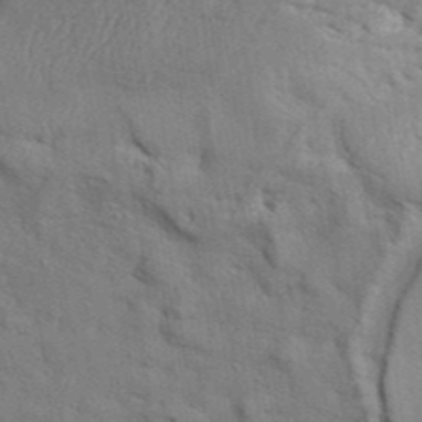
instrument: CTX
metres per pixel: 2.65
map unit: Aa
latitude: 32.9703
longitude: -135.4993
